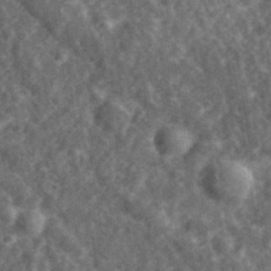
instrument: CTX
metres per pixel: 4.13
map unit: eHh
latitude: 34.6868
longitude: -79.0081
